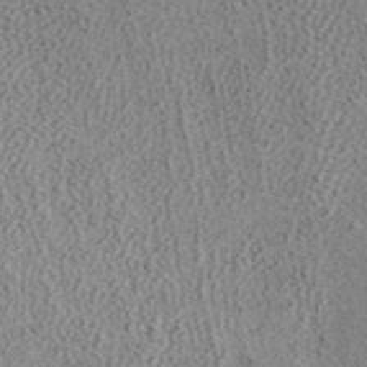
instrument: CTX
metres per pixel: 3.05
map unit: ANa
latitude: 40.0633
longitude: 20.2361
